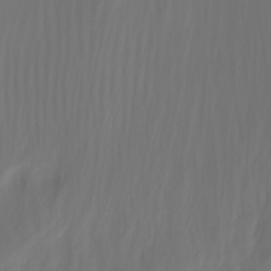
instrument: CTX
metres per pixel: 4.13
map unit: Nhu
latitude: -11.8422
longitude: -64.8002
